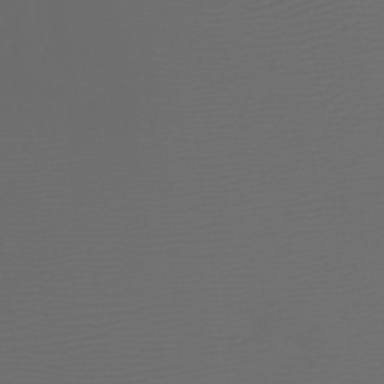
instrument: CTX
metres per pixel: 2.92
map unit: Nhu
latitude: -7.3320
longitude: -91.9528
